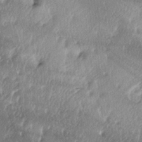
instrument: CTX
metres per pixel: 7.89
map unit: lAa
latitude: -4.9163
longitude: -125.5938
